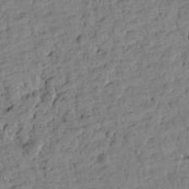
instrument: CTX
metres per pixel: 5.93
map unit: Htu
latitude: 1.7638
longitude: 178.1039
